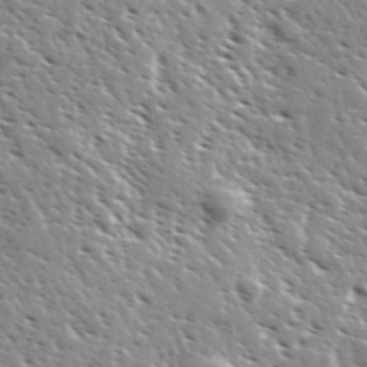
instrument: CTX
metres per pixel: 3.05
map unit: Ave
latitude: 36.8758
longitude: -110.4412
